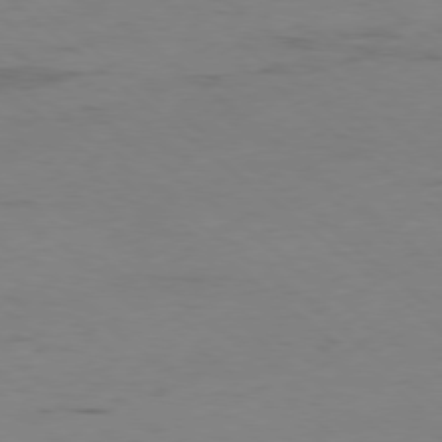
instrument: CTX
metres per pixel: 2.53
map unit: Hpe
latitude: -78.5951
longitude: 16.3496
